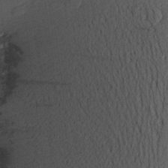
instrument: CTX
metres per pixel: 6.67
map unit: Aa
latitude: 27.2159
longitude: -143.7450
